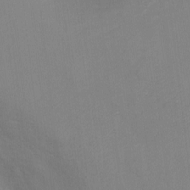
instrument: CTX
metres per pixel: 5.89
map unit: Ht
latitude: -3.4076
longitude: -28.0255
